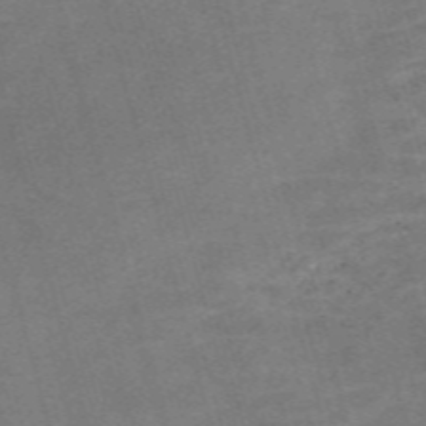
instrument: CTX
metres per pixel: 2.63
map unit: Nve
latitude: -58.9730
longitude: 65.1242
